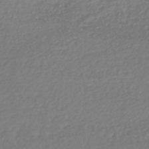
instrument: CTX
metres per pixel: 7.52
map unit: lHb
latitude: -46.1605
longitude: 61.6722
